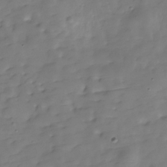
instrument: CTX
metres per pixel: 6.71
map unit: Hve
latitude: -29.6722
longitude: 91.8234
